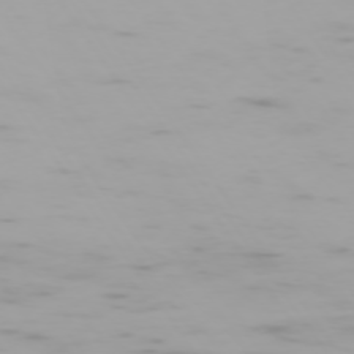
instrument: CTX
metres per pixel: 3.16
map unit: Hpe
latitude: -74.2362
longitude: 5.4643
